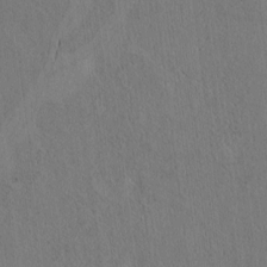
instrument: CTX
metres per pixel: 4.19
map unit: Htu
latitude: 3.7638
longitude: 150.8597
